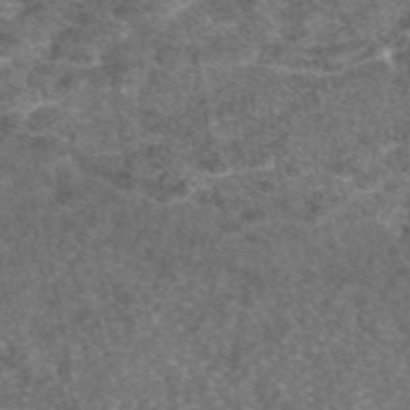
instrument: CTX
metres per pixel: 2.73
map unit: eAb
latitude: 47.1215
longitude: 106.8597
